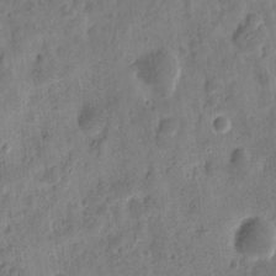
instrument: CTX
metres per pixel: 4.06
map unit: eHh
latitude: 8.7813
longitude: -74.3467
